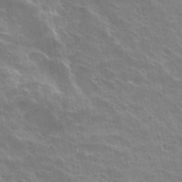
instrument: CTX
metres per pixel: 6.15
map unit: Hto
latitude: 32.1389
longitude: -40.9135
